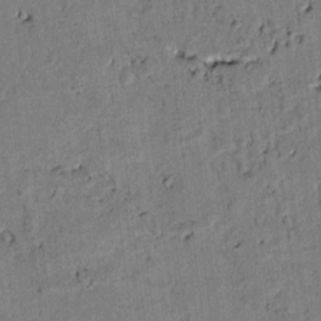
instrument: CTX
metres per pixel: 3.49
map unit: lAvf
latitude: 4.3467
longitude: 168.5384
